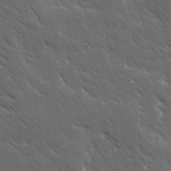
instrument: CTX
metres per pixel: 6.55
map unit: Ave
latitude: 19.4804
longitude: -137.8017
